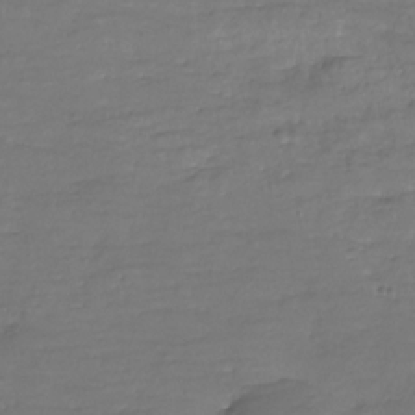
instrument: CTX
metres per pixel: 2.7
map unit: Hve
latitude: -27.6910
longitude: 91.0676
